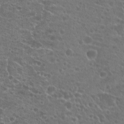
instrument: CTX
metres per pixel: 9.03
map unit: Hto
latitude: 22.1200
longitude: -41.2159
